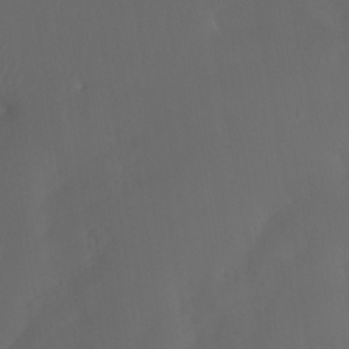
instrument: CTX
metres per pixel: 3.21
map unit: Htu
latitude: -6.3684
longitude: -69.1781
